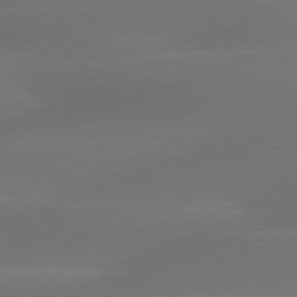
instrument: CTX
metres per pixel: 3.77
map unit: lApd
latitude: 79.7261
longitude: -89.8395
